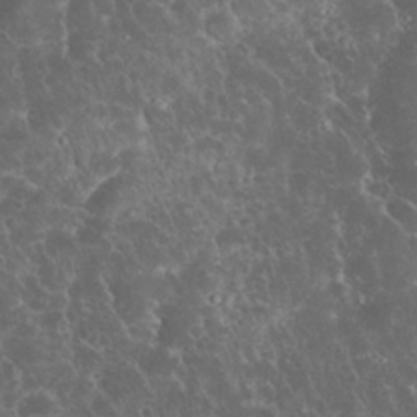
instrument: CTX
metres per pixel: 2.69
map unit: eHh
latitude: 33.6883
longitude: -64.4223
